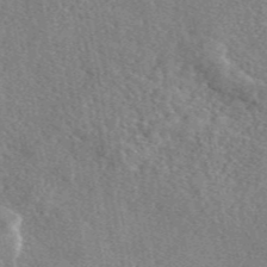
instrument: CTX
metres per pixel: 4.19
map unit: eAb
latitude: 46.5546
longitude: 113.3699
